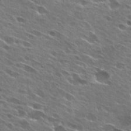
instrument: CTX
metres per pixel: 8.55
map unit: Hto
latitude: 27.6316
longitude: -44.4034
